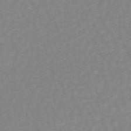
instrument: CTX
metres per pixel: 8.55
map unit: lHb
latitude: -40.2550
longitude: 65.1431
